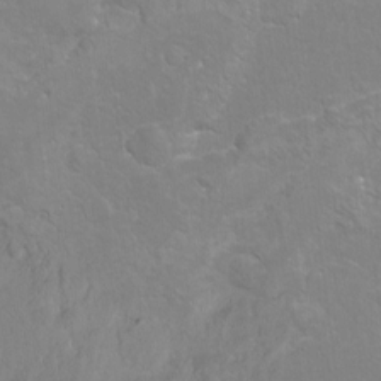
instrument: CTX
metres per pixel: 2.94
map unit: Hto
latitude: -7.4265
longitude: -46.6869
